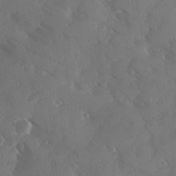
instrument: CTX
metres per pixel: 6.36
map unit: Ave
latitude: 0.6490
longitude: -111.3860
